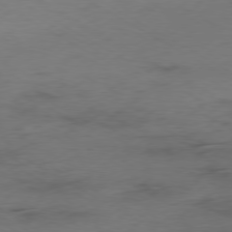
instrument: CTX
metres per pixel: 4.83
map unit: Ap
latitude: -79.2187
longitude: -57.4048
